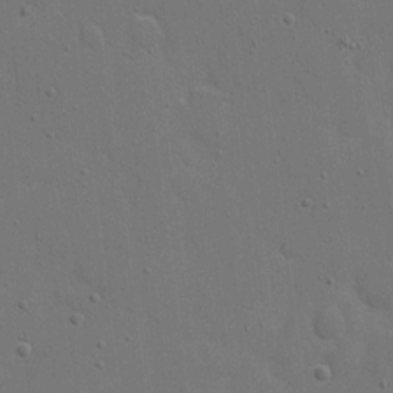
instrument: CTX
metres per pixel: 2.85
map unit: eHh
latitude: 6.9325
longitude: -67.5371
